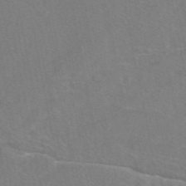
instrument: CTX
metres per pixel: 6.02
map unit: eAb
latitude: 49.2348
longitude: 120.6518
